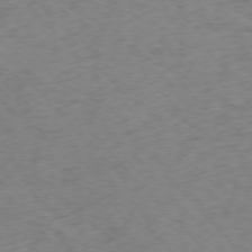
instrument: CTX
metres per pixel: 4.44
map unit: Ap
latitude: -76.2739
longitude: -65.5371
